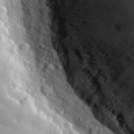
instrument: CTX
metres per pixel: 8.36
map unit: eHh
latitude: 30.7813
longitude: -80.7624
